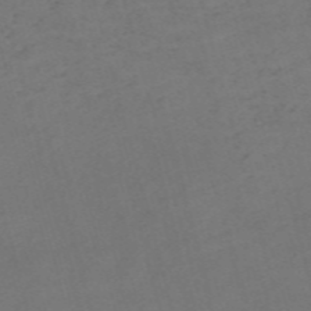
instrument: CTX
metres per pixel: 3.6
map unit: Nve
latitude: -58.8974
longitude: 58.2928
